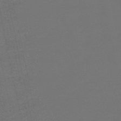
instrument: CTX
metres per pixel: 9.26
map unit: eHb
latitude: -50.2173
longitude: 78.6707
